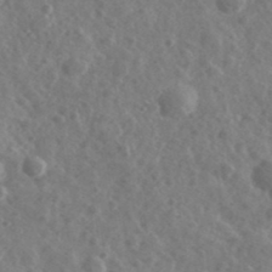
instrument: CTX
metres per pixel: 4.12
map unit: Ave
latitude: 38.8569
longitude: -106.6490
